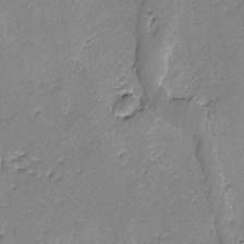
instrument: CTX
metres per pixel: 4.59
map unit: lAvf
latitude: -4.5573
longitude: -109.3481
